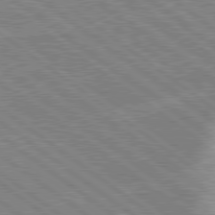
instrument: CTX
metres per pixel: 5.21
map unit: lApd
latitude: 79.0270
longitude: -169.1214
